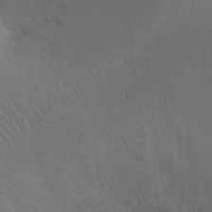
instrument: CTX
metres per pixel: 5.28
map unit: Ht
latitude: -14.8597
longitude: -40.7246
